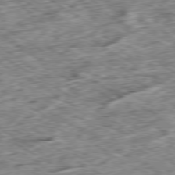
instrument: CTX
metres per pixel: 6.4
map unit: Ap
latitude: -79.8800
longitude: -84.2523
